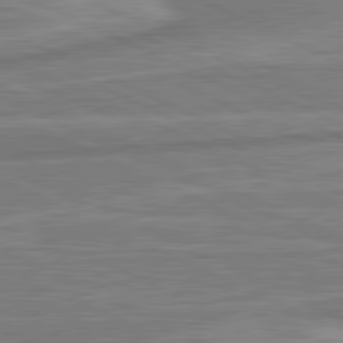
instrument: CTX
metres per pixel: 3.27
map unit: lApd
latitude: 81.6316
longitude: -174.4979
